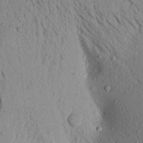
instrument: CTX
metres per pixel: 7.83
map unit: Aa
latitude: 17.6694
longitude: -147.3104
